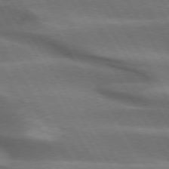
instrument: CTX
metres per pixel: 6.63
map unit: lApd
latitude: 73.8206
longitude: -51.3103
